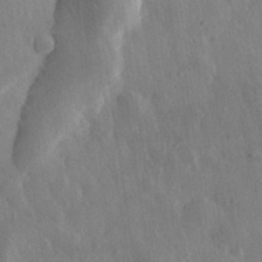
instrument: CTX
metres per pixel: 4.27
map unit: eHh
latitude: 31.5183
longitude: -79.5749
